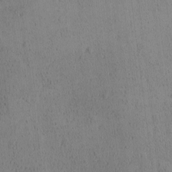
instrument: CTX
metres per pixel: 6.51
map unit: Ave
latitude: -9.6533
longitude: -121.8395
